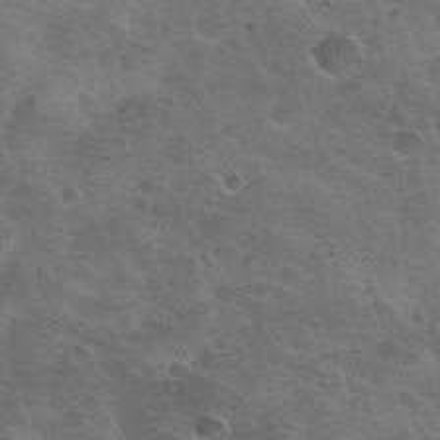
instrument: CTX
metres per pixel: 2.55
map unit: Nhu
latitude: 31.2915
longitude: -54.4790
